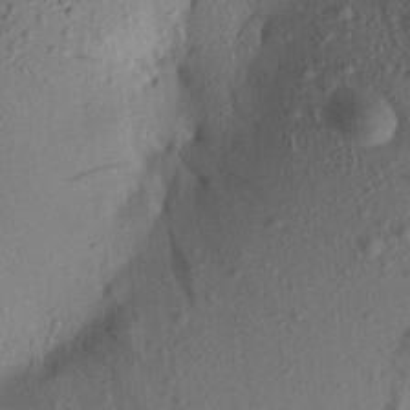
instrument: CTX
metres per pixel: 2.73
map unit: Aa
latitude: 20.5357
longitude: -147.6694
